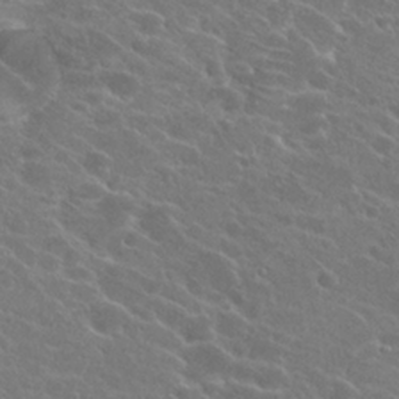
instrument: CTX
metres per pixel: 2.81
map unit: Hto
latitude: 24.3278
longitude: -39.4048
